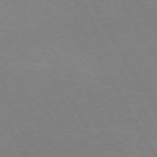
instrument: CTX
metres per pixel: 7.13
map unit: Hpe
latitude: -72.1039
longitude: 8.9919
